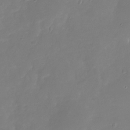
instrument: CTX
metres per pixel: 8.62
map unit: Nhu
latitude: -29.0864
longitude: -77.0269
